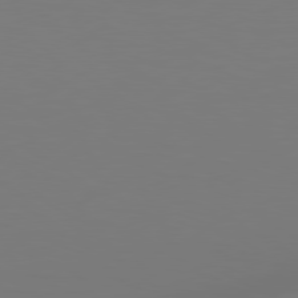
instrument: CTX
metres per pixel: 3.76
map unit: Hpe
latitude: 78.6869
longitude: -128.6868
